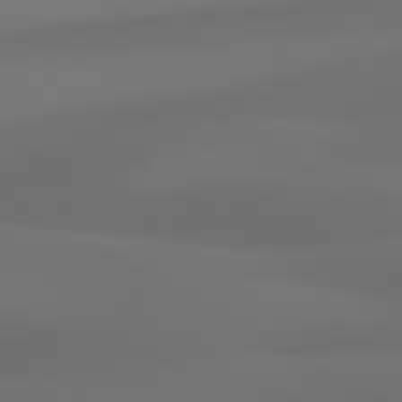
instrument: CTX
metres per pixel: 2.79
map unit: lApd
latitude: 80.9325
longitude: 123.8234
